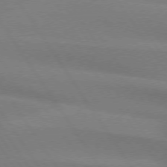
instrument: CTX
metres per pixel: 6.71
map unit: lApd
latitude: 74.2334
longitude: -62.8947
